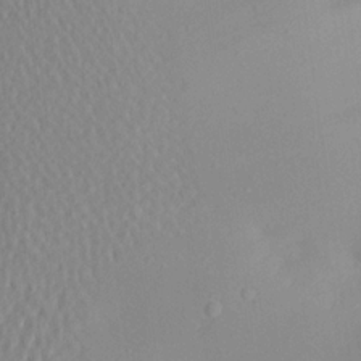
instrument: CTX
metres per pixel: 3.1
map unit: Aa
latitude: 20.1011
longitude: -145.7638
